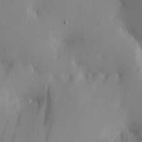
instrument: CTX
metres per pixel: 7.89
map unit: Aa
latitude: 25.1970
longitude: -144.3467
